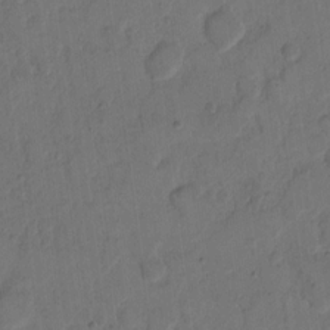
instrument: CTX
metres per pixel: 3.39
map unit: eHh
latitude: 12.8002
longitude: -65.9906
